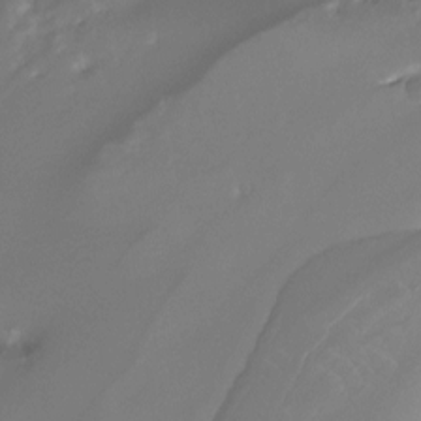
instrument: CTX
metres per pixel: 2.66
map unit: Ht
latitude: -10.1606
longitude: -40.1766
